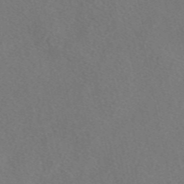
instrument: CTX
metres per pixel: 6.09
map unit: eAb
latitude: 48.2334
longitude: 108.4629
